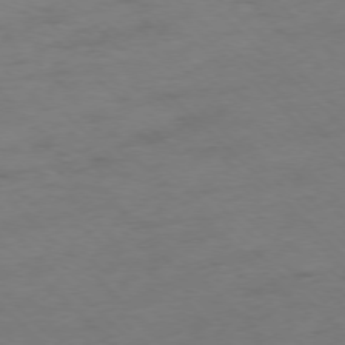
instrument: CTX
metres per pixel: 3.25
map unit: Ap
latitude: -76.9920
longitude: -64.7246
